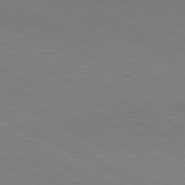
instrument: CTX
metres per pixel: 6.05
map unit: lApd
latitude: 80.8002
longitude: 148.6330
